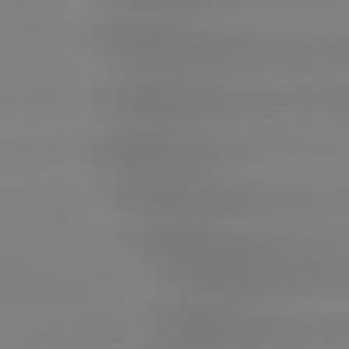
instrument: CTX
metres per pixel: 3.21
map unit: lApd
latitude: 79.7072
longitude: -136.1011
